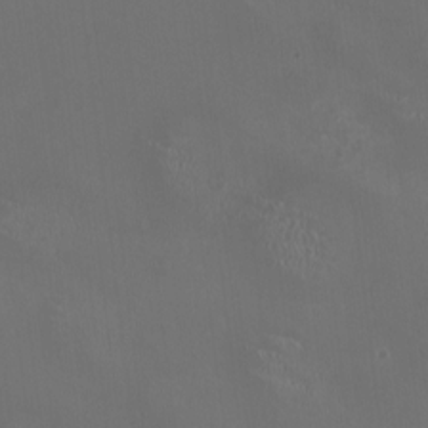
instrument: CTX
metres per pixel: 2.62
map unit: HNhu
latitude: 0.1955
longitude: -2.5168
